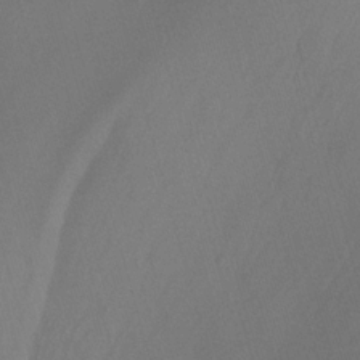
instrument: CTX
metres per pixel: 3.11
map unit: Nhu
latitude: -14.4818
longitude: -54.0255
